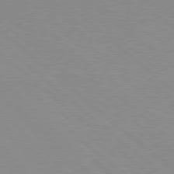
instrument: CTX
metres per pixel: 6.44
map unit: Hpe
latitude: 77.9528
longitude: -160.2333
